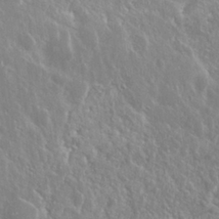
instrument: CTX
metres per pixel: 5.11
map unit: Nhu
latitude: 25.4804
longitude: -59.5560
